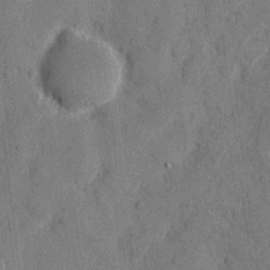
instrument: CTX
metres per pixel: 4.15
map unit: eHh
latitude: 10.1767
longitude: -67.6316
